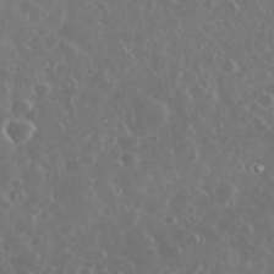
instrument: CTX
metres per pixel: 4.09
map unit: eHh
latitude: 34.0255
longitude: -60.7813
